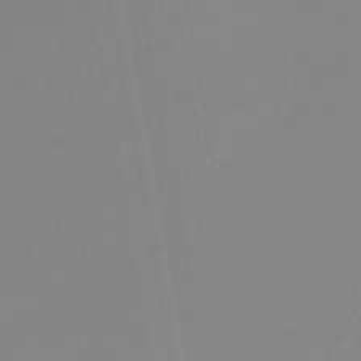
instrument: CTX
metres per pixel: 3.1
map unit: lHb
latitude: -44.7652
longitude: 74.1795
